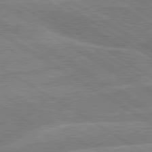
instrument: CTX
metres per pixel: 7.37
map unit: lApd
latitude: 79.6127
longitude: -131.6127
